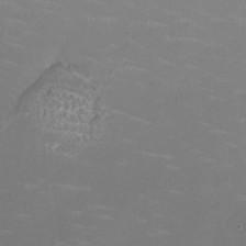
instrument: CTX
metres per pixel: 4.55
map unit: HNhu
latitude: 1.4048
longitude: -3.1592
